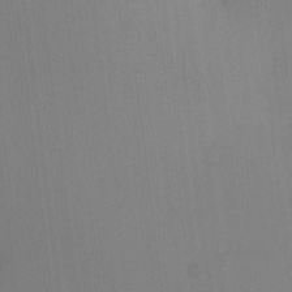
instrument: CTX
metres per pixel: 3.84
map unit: eHh
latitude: -0.5574
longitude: 17.4455
